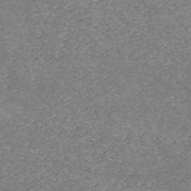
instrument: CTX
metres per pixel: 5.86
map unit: HNb
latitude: -54.3117
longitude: -37.9906
